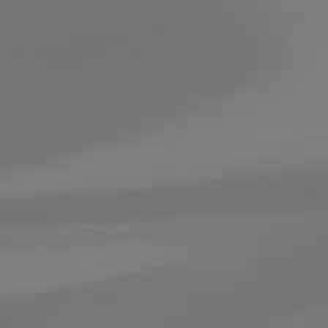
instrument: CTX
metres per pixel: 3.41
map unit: lApd
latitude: 81.4426
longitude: 128.1039
